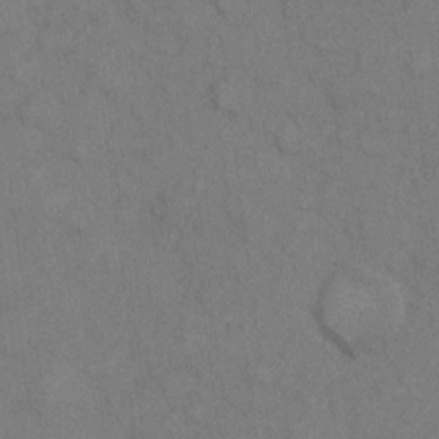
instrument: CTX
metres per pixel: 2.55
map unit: eHh
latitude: 7.8961
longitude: -62.7813
